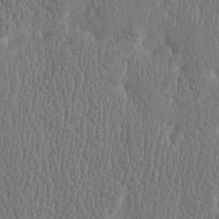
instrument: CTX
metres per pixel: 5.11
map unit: Htu
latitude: -4.5384
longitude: 175.9178
